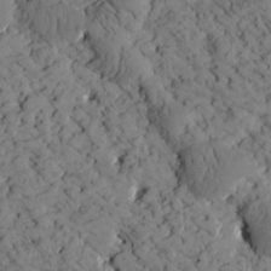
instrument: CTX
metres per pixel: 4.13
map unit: Htu
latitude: -1.7667
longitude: 174.3684
